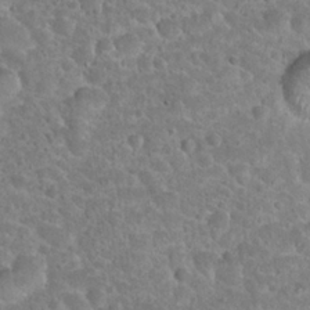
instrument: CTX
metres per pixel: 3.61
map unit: Hto
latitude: 23.8394
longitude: -48.7813
